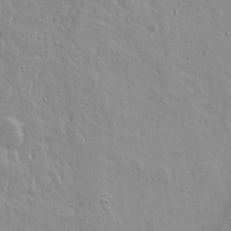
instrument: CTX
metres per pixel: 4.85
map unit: Aa
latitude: 17.1970
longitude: -124.6112
